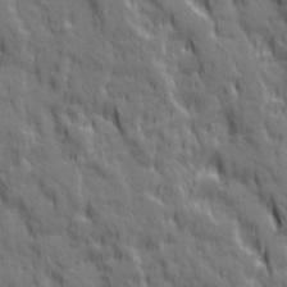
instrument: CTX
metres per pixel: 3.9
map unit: Ave
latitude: 20.0444
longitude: -134.4790
